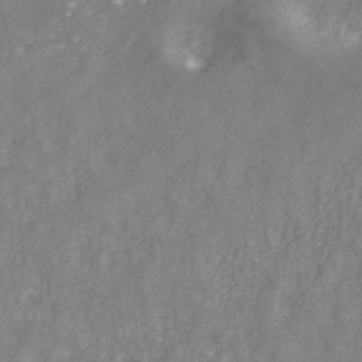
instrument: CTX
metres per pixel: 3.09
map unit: ANa
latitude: 40.5734
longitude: 24.3873
